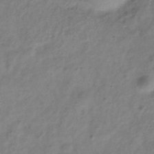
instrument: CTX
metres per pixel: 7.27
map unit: Hve
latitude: -33.7289
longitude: 89.1998
